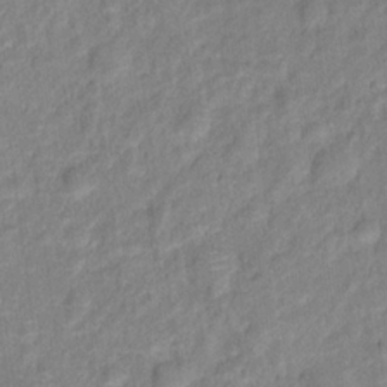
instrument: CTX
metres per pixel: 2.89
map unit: Hto
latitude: 16.5357
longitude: -40.4789
